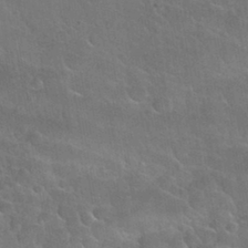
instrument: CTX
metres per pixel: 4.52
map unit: Nhu
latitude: 30.7436
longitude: -53.6883
